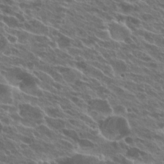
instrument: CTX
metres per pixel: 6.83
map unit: Hto
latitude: 24.9324
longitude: -40.0255
